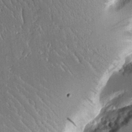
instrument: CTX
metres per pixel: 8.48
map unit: Aa
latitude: 12.5735
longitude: -126.2901
